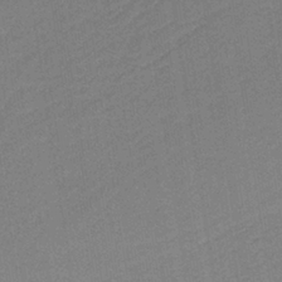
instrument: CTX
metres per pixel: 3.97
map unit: HNb
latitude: -38.0094
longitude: 54.6330
